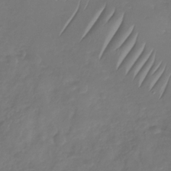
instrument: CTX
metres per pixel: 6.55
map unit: Nhu
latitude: -30.5951
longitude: -59.3293
